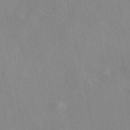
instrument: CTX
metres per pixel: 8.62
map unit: eAb
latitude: 47.1404
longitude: 112.8975
